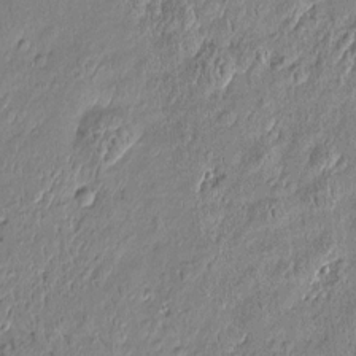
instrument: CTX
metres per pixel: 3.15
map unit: Htu
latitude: -6.8030
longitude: 176.6519
